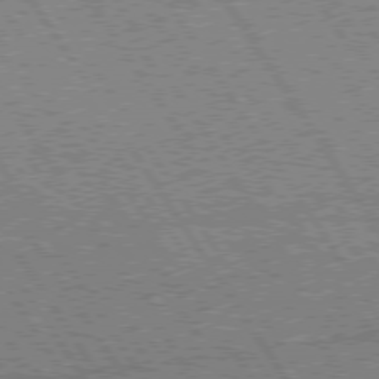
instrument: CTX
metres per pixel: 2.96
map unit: Hpe
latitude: 74.9136
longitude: -155.2726
